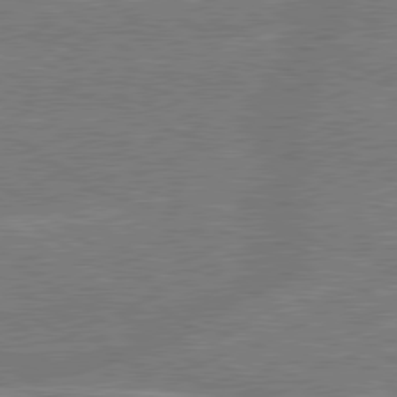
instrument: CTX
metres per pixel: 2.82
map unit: lApd
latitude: 79.4616
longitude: -145.3670
